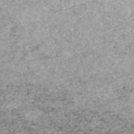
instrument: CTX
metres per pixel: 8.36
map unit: HNhu
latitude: -48.1606
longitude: 100.3306
